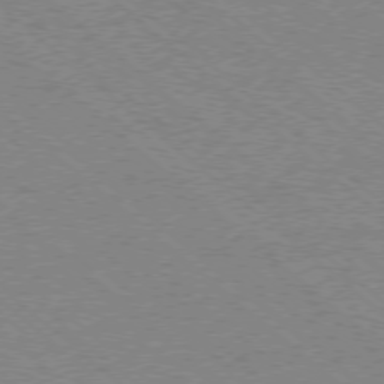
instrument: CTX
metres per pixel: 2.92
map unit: Ap
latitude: -77.8044
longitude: -83.9150
